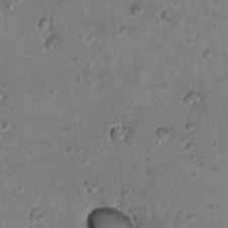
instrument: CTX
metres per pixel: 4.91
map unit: Nhu
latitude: 17.9150
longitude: -29.6127
